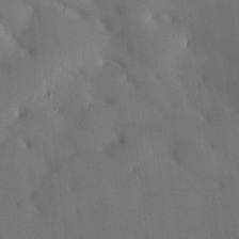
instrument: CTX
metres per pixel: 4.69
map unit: HNhu
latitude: 10.1578
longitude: 15.8045
